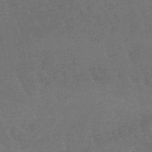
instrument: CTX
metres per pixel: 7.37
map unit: lHb
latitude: -42.8219
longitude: 66.2739
